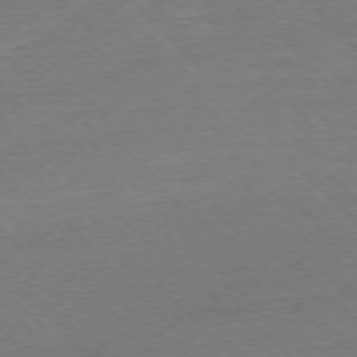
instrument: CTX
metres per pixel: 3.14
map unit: Ap
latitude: -77.2943
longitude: -95.1403
